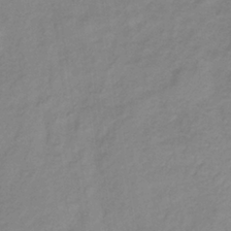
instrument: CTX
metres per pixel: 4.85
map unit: lHb
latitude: -36.4818
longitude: 73.2187
